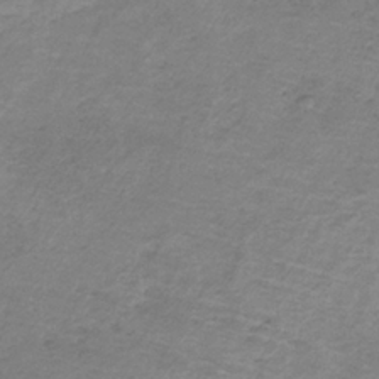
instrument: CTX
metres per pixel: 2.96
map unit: HNb
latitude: -33.6344
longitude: 57.6533
